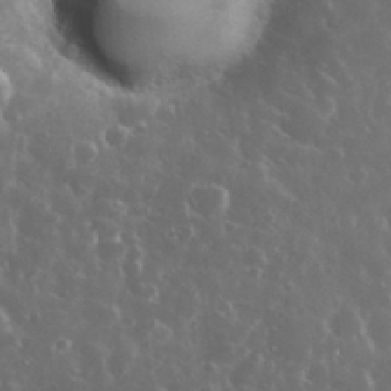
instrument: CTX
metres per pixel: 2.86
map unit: eHh
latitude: 34.2711
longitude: -61.2159
